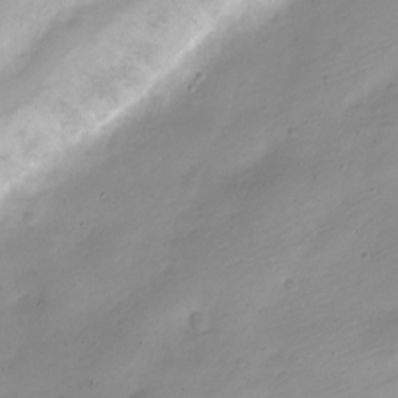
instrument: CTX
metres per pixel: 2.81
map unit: Nve
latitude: -22.2173
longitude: 105.9178
